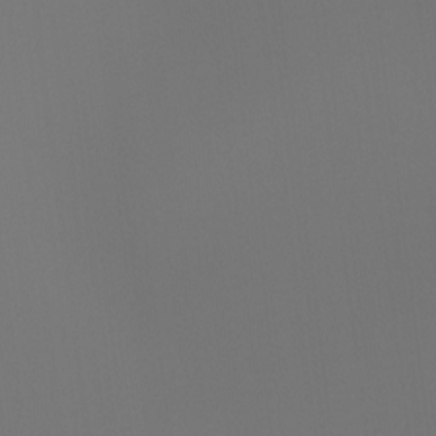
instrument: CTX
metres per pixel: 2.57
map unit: Hto
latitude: -7.8422
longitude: -48.0822
